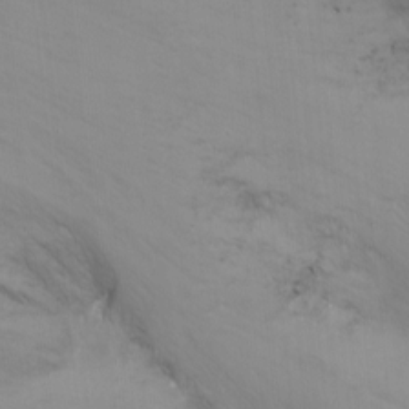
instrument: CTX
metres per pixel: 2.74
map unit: Ht
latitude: -4.3495
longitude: -60.5357
